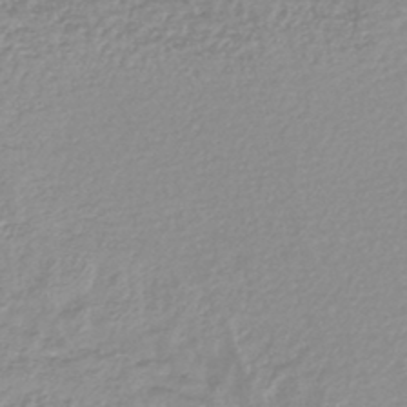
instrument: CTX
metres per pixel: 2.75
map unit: lHb
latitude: -44.0661
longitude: 78.8219
